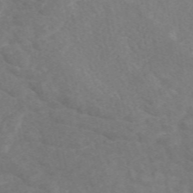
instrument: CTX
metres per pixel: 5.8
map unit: eAb
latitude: 49.4237
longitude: 118.3306
